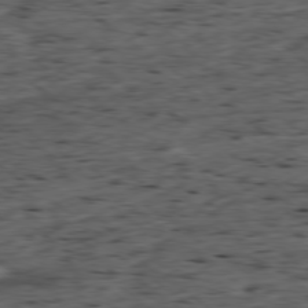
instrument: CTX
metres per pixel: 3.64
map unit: Ap
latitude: -78.8975
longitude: -89.8584
